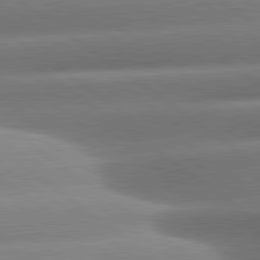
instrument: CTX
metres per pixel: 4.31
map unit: lApd
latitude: 81.0458
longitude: -157.5371
